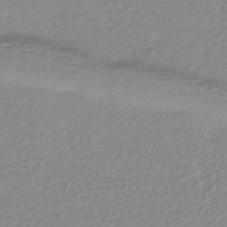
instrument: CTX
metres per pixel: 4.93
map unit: HNhu
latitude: -44.3495
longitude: 96.2551
